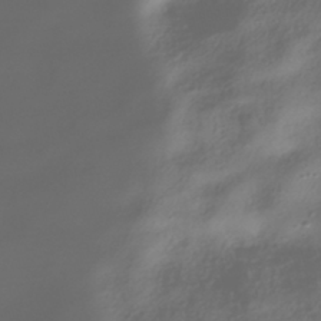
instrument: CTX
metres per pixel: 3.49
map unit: HNhu
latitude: -40.1606
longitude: 97.6911
